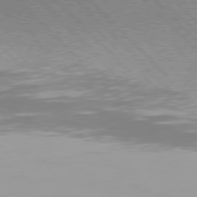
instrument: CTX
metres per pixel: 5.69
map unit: Hpe
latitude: 76.0633
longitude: -127.2159
